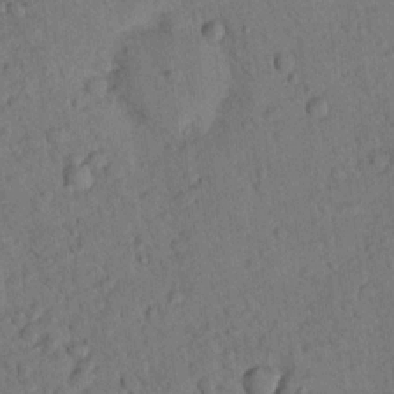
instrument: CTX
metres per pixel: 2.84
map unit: lHvf
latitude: 13.3860
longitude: 178.2550
